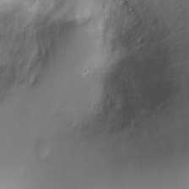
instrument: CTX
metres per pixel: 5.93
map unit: Ht
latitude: -4.4062
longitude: -28.1955
